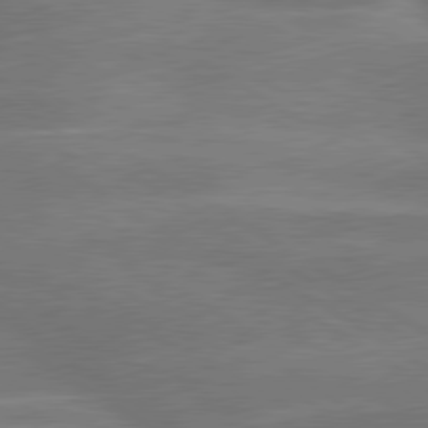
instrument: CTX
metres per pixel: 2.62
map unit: lApd
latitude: 79.9528
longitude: -122.9703
